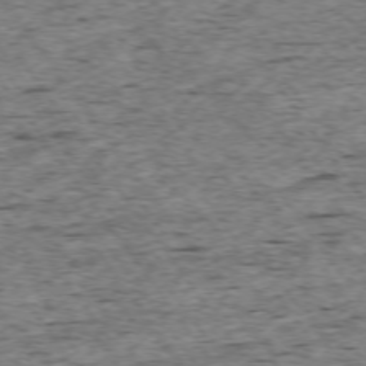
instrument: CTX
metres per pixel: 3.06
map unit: Ap
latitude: -74.4062
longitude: -87.7449
